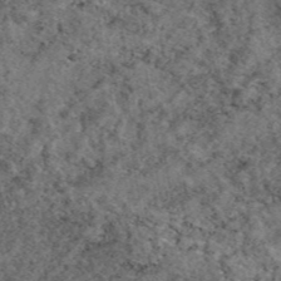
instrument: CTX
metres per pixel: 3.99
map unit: eAb
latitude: 45.9150
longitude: 113.5399
